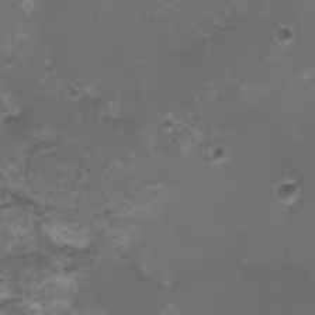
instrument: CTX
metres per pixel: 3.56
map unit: HNhu
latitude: 5.1403
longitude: 2.7085
